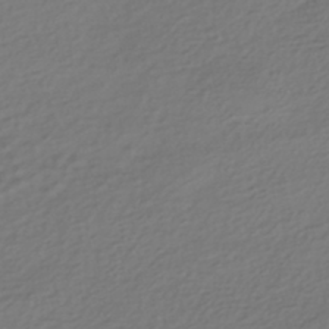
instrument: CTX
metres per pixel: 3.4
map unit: HNhu
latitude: -43.6721
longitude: 97.1242
